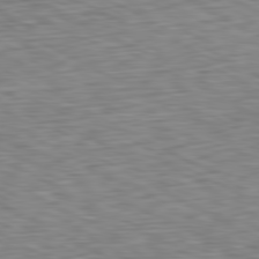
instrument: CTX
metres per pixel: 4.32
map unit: Ap
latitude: -81.1053
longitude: -71.1214
